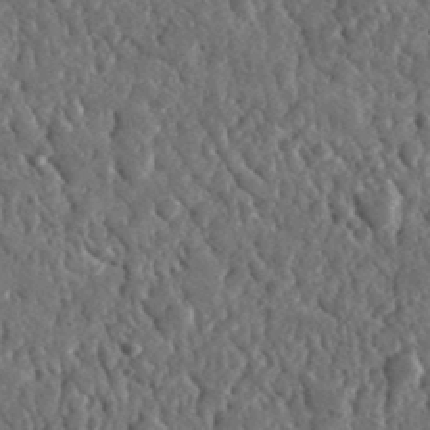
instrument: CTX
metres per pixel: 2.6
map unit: lHvf
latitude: 35.3103
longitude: -87.4804
